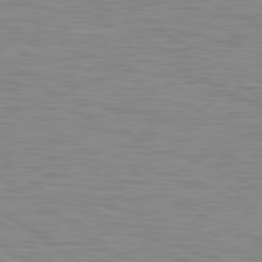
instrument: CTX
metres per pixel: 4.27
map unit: Hpe
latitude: 79.5560
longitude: -126.9136
